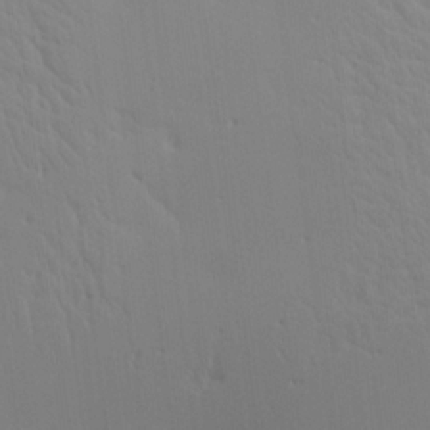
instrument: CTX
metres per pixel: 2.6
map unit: Aa
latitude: 18.2144
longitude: -143.6505
